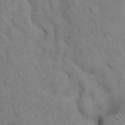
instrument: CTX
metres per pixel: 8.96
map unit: Hto
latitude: 13.0081
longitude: -59.8394
